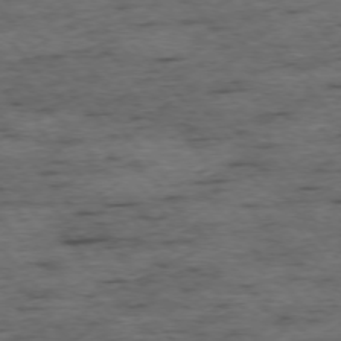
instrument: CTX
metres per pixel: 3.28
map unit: Ap
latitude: -75.7856
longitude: -90.1389
